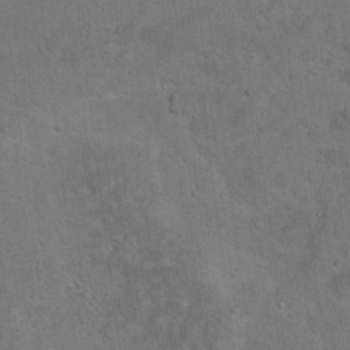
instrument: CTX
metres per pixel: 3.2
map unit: Ht
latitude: 15.4994
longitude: -37.5749
